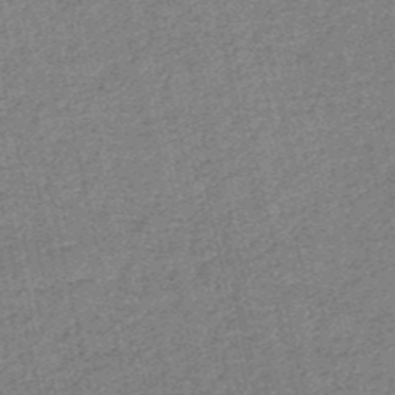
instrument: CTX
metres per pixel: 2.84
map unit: HNb
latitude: -53.3320
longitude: -39.6505
